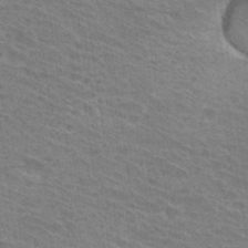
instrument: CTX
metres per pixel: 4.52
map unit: Hto
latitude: 31.7828
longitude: -41.6504
